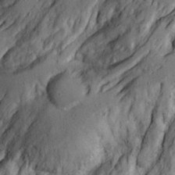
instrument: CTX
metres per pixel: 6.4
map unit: Ave
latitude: 22.8191
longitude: -132.6113
